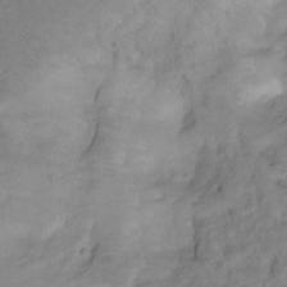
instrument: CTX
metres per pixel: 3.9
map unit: Ht
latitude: -7.8611
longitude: -39.4615
